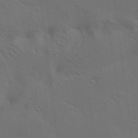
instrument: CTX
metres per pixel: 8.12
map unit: lAa
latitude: 19.6694
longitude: -139.3482
